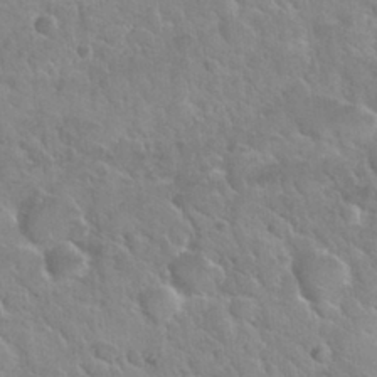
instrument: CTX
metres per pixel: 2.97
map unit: Nhu
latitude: 30.2712
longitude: -53.6505
